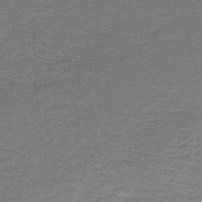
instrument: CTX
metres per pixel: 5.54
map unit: lHb
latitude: -45.1809
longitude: 57.3698
